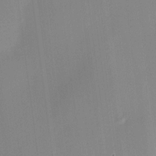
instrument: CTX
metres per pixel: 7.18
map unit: HNhu
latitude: 11.3860
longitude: 9.4076
